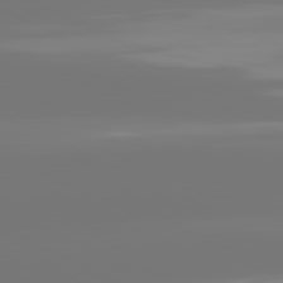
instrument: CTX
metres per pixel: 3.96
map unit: lApd
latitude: 81.4993
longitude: -148.5357
